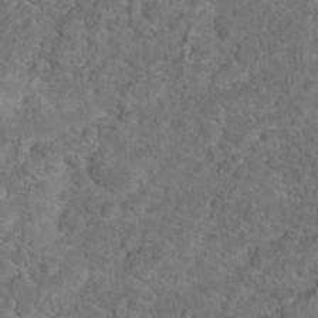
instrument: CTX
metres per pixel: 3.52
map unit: Hto
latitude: 17.4237
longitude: -37.9150
